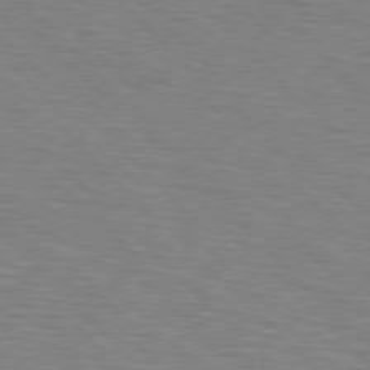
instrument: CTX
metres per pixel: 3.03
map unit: Hpe
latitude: 77.1214
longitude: -151.6694
